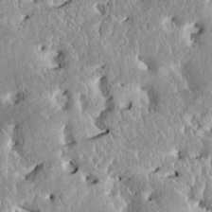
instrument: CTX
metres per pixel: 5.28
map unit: HNhu
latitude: 2.4412
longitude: 8.1417
